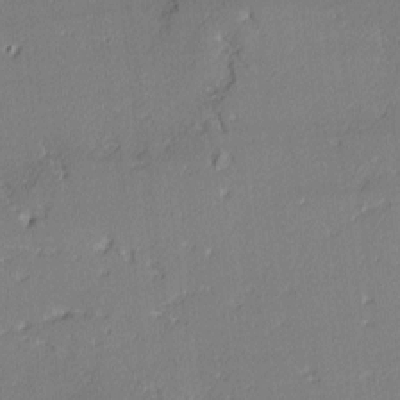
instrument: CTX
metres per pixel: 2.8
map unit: lAvf
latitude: -2.4251
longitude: -109.0647
